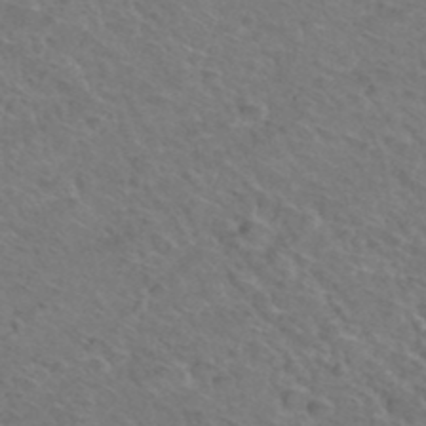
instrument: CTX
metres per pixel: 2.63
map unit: Hto
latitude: 36.8191
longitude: -47.4427
